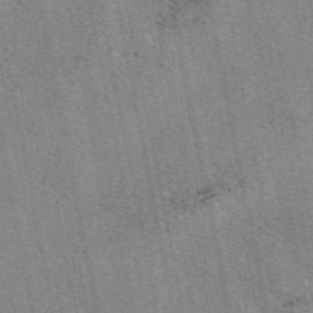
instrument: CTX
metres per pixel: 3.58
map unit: eAb
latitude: 49.2348
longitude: 105.0297
